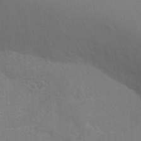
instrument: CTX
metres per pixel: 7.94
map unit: Ht
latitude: -2.2739
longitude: -26.9703
